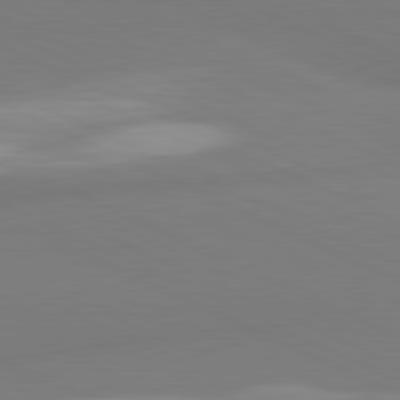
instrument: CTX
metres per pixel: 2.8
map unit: lApd
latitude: 81.4048
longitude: 178.6140
